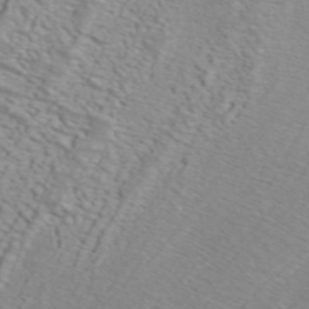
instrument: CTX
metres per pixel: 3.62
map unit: ANa
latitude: 45.0081
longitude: 37.4832
